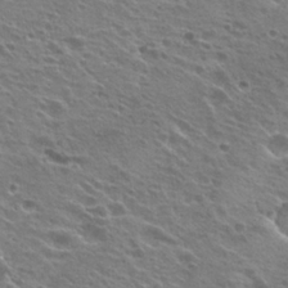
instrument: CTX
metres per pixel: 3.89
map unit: Hto
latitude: 24.2711
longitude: -30.6869
